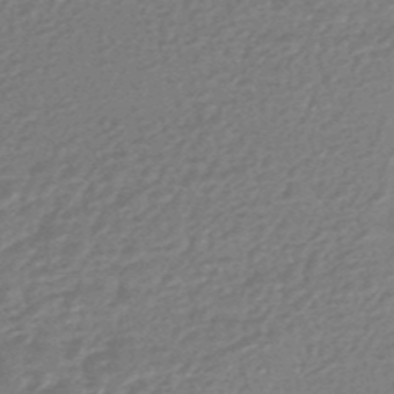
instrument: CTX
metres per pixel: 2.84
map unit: HNhu
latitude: -46.5196
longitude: 89.5777
